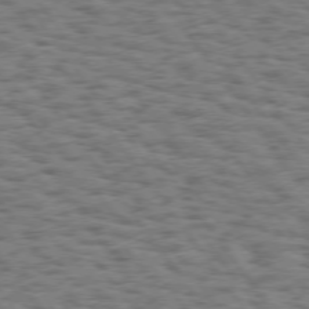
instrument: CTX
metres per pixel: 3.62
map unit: Hpe
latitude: 74.3467
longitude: -134.8191
